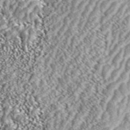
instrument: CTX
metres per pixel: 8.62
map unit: ANa
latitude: 43.6883
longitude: 36.8974
